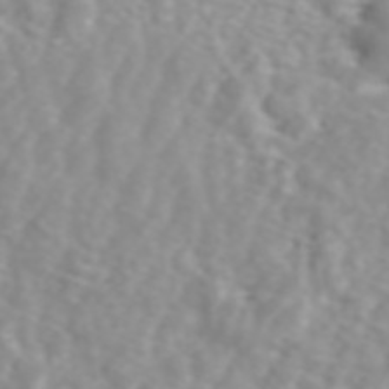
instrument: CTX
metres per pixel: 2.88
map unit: ANa
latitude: 44.8380
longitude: 21.7666
